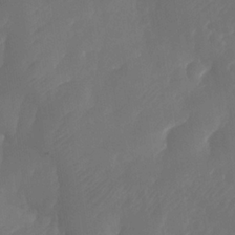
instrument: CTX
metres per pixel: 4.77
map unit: Nhe
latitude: -33.8423
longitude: -144.9702
